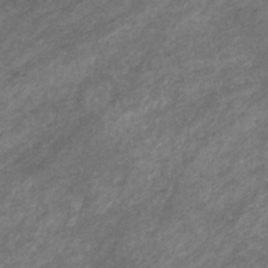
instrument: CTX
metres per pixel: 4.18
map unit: eHb
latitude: -32.4818
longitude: 70.7463
